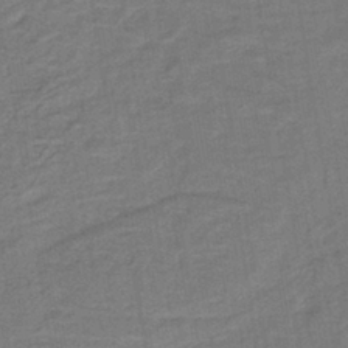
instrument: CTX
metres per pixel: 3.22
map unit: lHb
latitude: -39.3132
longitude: 58.5195
